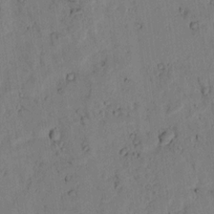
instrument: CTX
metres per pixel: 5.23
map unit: lAvf
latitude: 6.8191
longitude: 169.3131
